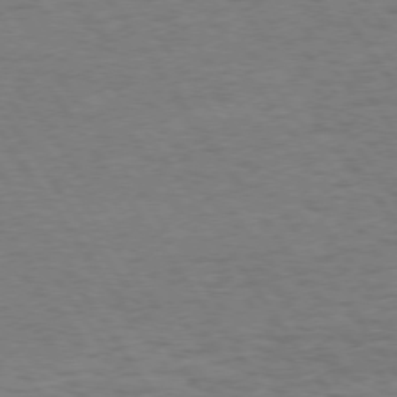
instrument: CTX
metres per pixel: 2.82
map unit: Hpe
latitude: 73.7261
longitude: -140.8380
